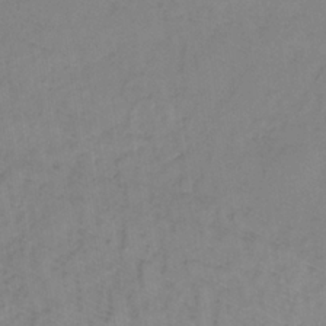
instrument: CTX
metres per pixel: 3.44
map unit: lHb
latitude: -35.4643
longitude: 71.3888
